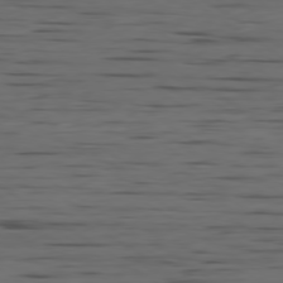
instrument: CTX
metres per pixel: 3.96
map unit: Ap
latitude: -79.9178
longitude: -62.0822
